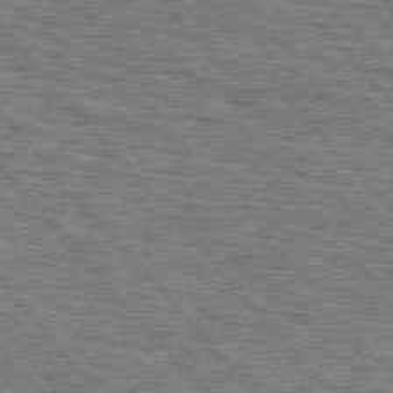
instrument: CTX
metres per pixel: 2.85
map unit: Hpe
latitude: 76.4790
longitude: -160.4412
